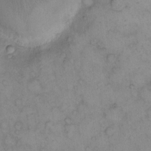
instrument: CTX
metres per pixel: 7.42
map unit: eHh
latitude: 12.9136
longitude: -63.7261
